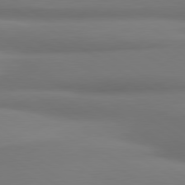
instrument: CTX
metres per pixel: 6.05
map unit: lApd
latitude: 80.1389
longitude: 174.8785
